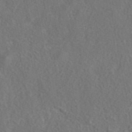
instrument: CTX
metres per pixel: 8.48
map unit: eAb
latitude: 42.8002
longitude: 104.9164
